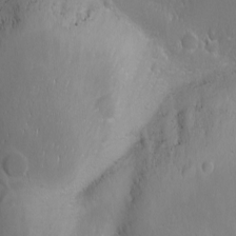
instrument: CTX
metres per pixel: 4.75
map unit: Ave
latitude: -11.0864
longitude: -121.2348
